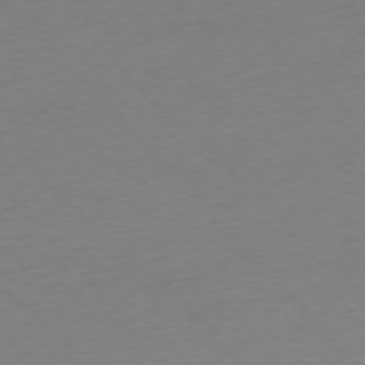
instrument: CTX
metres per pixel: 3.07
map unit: Ap
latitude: -76.2928
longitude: -71.7261
